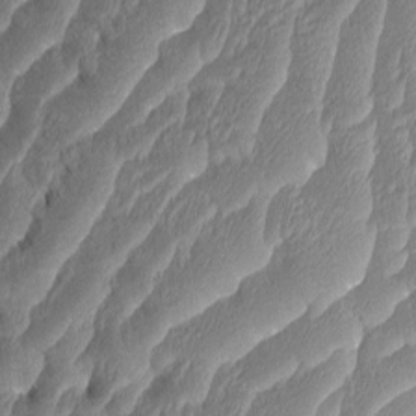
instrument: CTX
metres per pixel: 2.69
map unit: Aa
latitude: 8.9136
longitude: -131.4238
